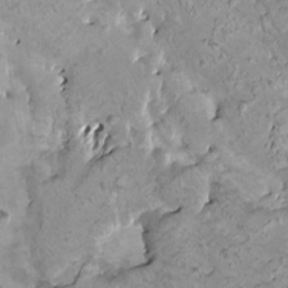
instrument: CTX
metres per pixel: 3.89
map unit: HNhu
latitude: 3.5371
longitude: 5.5966
